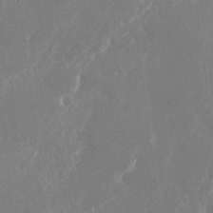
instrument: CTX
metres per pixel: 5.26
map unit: Nhu
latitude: -23.4266
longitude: -72.4223
